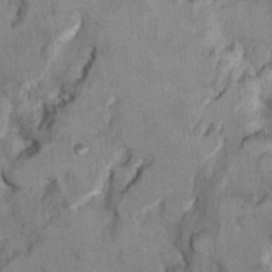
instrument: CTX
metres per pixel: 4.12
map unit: Ht
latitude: 9.1214
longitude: -32.0444
